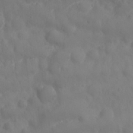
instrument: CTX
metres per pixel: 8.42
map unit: Nhu
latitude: 25.4804
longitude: -61.7827
